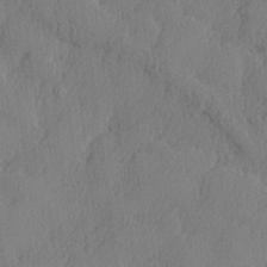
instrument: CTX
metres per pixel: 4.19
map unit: lHvf
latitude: 21.9528
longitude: 142.5006
